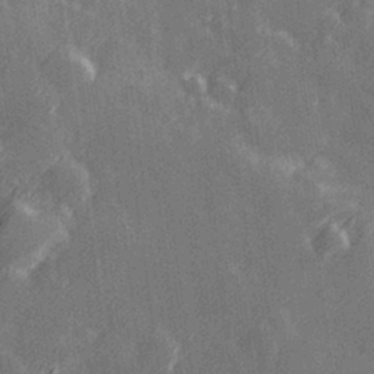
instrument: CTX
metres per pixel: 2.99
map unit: Hve
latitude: 27.6127
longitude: 145.9367
